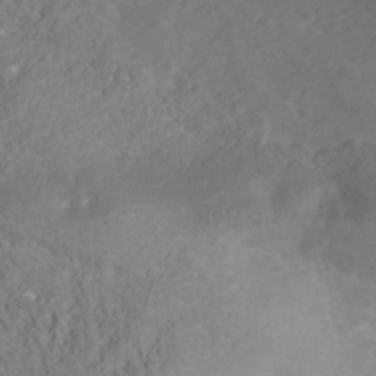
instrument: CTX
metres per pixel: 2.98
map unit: Nhu
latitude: -40.8975
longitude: -85.3293
